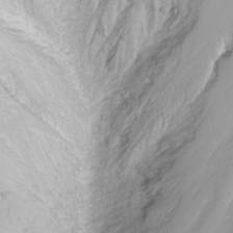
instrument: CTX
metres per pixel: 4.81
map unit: Nhu
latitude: -9.0486
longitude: -79.6694
